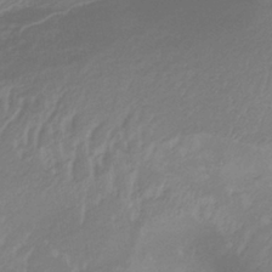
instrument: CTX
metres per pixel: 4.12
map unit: lHb
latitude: -37.4454
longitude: 73.6722
